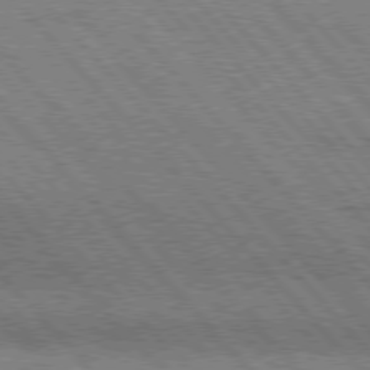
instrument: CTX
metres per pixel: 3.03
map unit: Hpe
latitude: 76.2144
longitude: -150.8569
